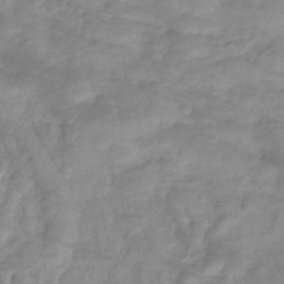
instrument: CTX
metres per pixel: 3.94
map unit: eHb
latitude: -36.4818
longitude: 75.4644
